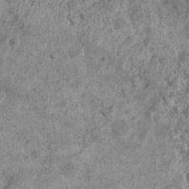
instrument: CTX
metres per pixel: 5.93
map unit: Nhu
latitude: 6.7057
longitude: -20.1389
